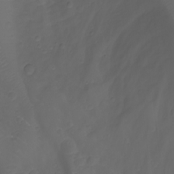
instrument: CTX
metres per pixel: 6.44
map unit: Aa
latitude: -7.8422
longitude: -71.8205
